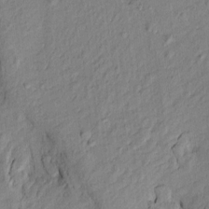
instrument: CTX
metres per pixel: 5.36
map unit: Htu
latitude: -8.8597
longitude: 177.6155
